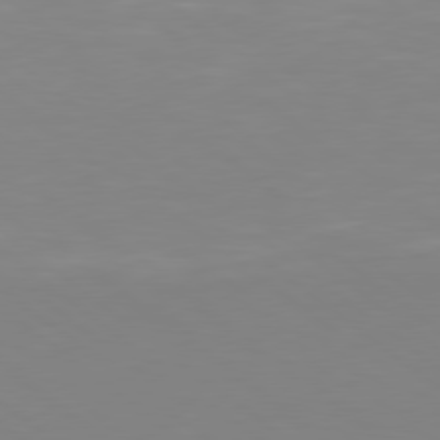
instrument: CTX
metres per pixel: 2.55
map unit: Hpe
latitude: 78.6680
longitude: -173.2159
